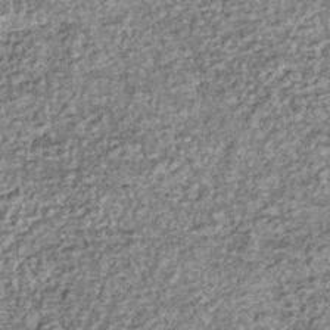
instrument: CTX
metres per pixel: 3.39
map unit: lHb
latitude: -36.3684
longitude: 66.5574
